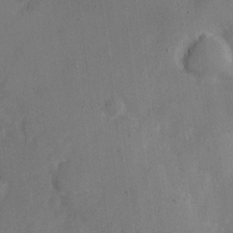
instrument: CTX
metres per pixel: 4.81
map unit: Nve
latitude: -25.7289
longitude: 107.3510
